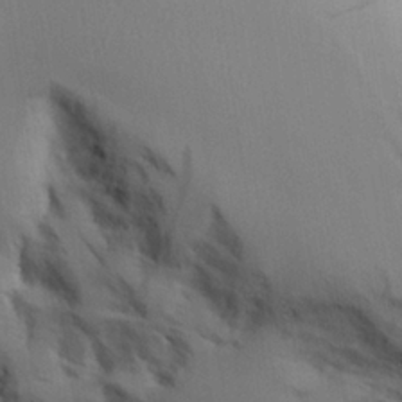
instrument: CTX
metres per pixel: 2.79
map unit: Aa
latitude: 26.1767
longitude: -132.2523
